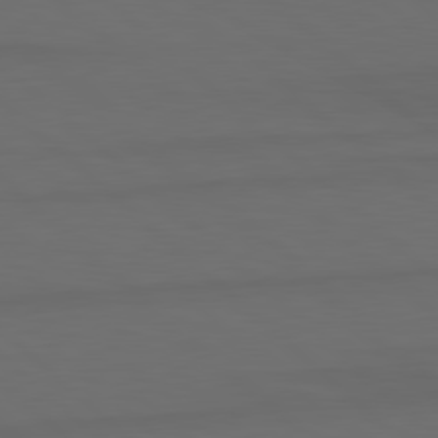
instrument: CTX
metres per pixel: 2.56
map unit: lApd
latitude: 80.0444
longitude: -114.0822
